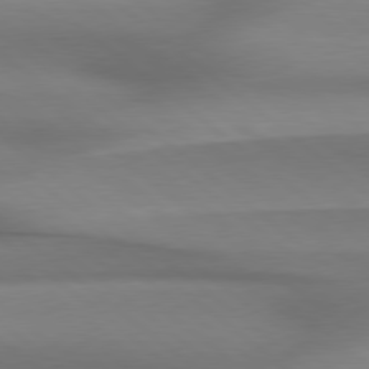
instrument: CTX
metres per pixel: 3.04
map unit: Hpe
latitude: 78.8947
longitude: -133.1214
